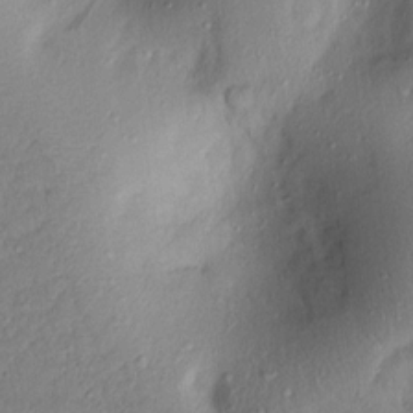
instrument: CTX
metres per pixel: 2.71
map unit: lAvf
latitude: 8.1011
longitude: 167.0486
